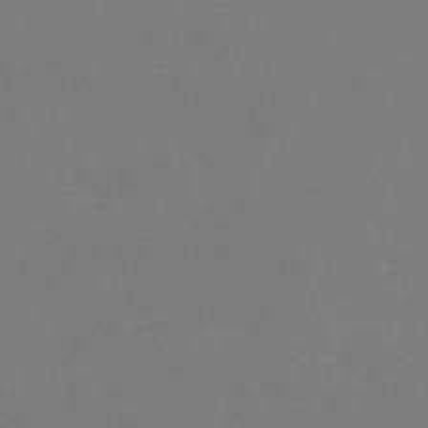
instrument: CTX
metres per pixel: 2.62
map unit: eHh
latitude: -52.5762
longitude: -25.1025
